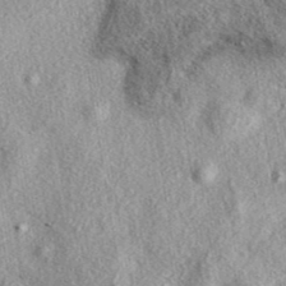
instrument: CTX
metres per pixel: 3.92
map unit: eAb
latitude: 39.4237
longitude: 111.9178
